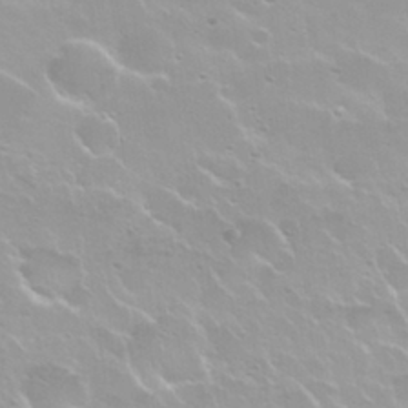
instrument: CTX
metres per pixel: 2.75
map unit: Nhu
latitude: 30.2145
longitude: -55.1781
